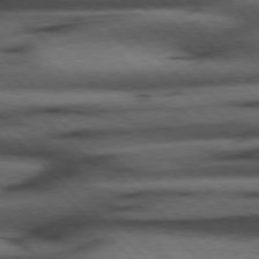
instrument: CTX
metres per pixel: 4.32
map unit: Hpe
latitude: 77.0836
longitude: -155.6505
